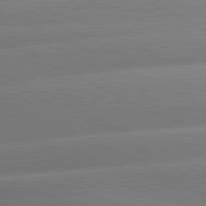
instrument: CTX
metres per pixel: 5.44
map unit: lApd
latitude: 81.0836
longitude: -159.3104
